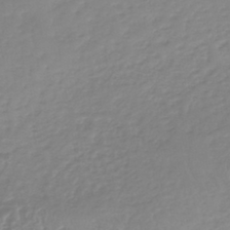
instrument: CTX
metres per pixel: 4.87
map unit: lHb
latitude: -41.0108
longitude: 68.2361
